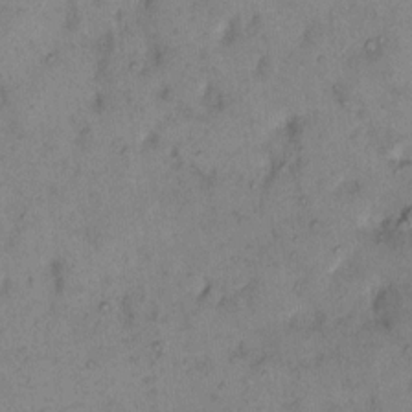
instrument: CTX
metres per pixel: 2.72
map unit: eHh
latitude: 10.2523
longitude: -62.4412
